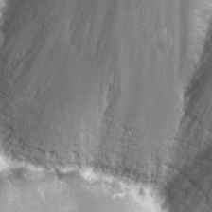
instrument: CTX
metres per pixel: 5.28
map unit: Nhu
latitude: -8.1606
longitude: -73.5560
